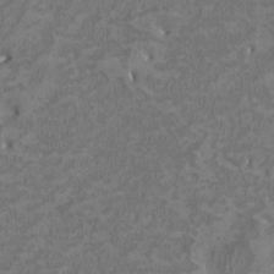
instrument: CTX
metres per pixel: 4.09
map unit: HNhu
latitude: 2.2900
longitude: -3.3670
